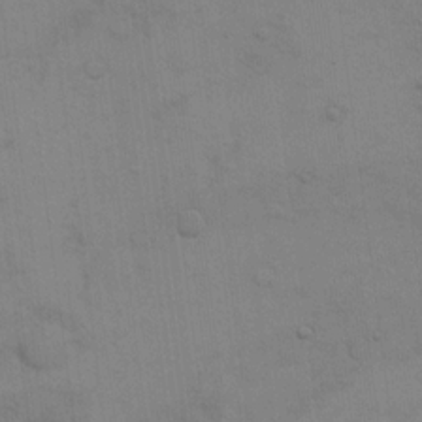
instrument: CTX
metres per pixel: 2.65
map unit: eHh
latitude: 17.5371
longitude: -66.4223
